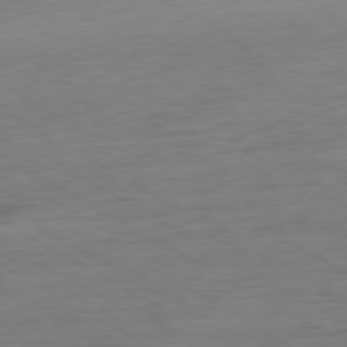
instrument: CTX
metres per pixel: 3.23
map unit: Ap
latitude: -80.9164
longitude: -78.5735
